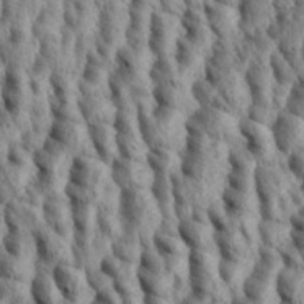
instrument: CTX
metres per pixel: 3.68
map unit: eHh
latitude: 35.6505
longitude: -138.1389
